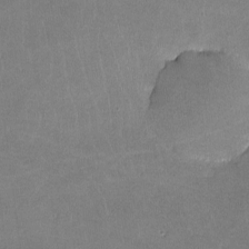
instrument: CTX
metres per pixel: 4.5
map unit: lHvf
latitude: -11.3132
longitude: -102.9136
